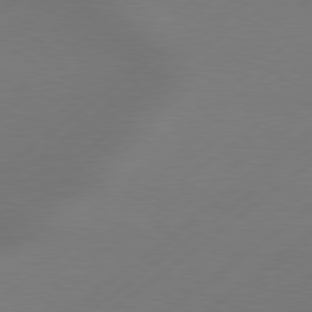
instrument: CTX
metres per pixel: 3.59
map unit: Hpe
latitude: 79.1403
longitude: -131.8017
